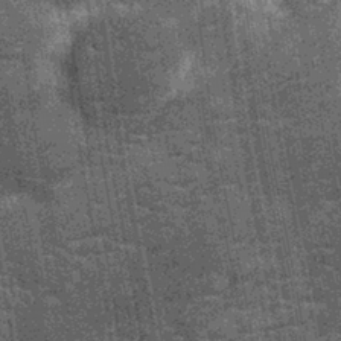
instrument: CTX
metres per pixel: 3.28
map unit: Nhu
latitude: -12.4818
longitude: -22.4601
